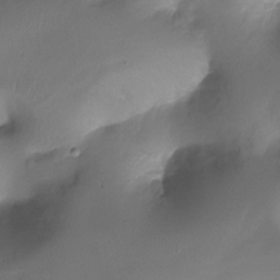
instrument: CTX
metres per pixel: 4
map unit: Ht
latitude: -18.1039
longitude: -43.4993
